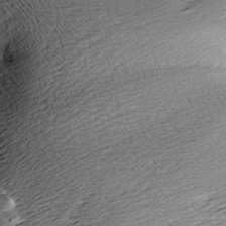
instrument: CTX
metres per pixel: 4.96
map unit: Aa
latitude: 7.9528
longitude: -140.5923
